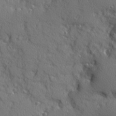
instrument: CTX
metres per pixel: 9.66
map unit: Ave
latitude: 11.7072
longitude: -101.9528
